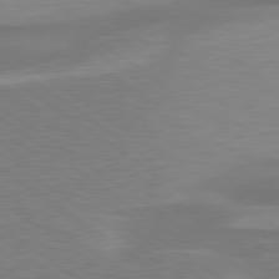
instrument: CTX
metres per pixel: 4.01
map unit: lApd
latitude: 79.2915
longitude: -92.5734
